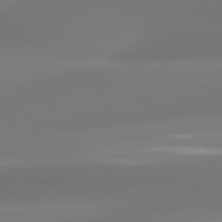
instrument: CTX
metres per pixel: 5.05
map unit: lApd
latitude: 81.3859
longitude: -161.4804
